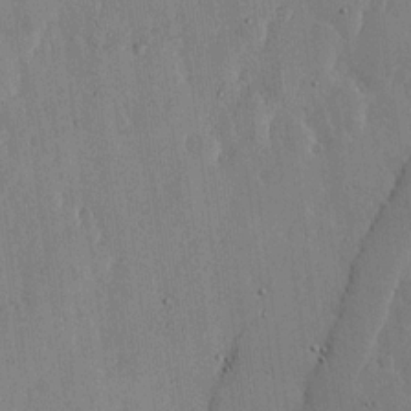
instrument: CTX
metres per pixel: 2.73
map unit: lHvf
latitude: 17.2726
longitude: -115.8205
